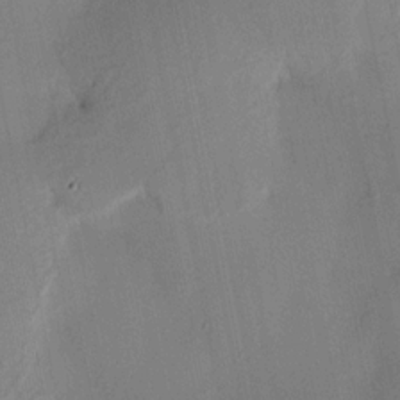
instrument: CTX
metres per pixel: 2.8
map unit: HNhu
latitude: 13.7261
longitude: 11.3132
